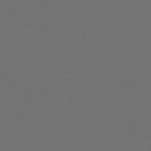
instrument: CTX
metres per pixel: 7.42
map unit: eHh
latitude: -63.9367
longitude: 52.8408
